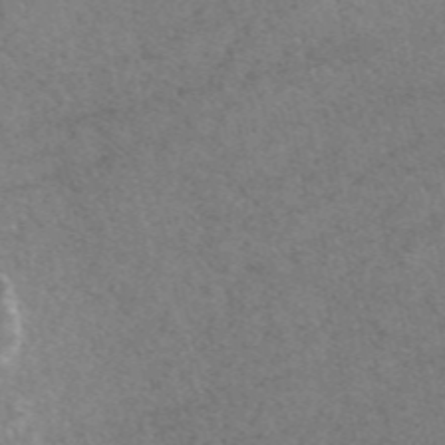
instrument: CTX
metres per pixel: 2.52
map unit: eAb
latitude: 47.0837
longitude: 107.5022
